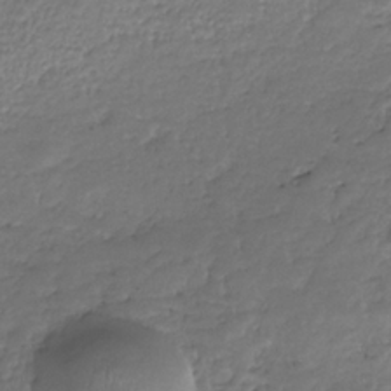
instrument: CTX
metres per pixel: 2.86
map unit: HNhu
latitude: -36.6140
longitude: 33.4644
